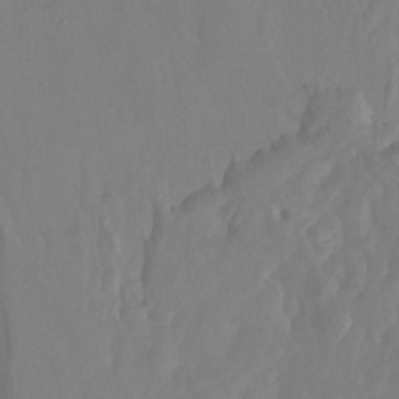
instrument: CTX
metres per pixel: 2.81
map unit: Nhu
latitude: -13.6155
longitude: -64.8380
